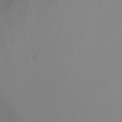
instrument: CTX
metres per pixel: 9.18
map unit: Ht
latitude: -16.4251
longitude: -47.1781
